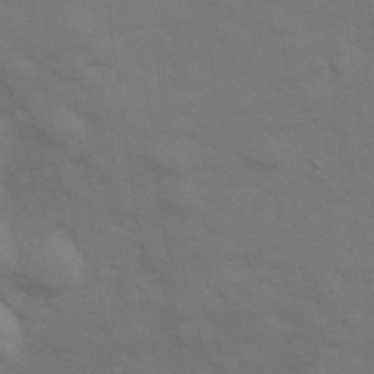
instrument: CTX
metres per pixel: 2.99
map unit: Hve
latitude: 33.5560
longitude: 150.3684
